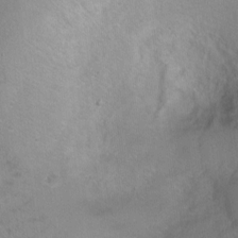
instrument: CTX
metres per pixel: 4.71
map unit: Ht
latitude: 0.6679
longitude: -37.7072
